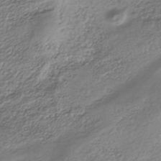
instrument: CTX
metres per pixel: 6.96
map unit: Nhe
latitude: -40.5951
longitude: -100.4223
